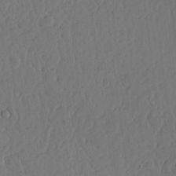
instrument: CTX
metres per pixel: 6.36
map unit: lHvf
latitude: 18.3278
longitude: -114.1010
